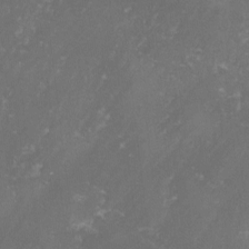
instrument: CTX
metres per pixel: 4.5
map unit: lHvf
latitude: -14.1984
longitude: -99.2348
